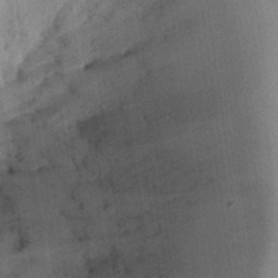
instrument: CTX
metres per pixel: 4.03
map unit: Ht
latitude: 11.9339
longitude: -74.3845
